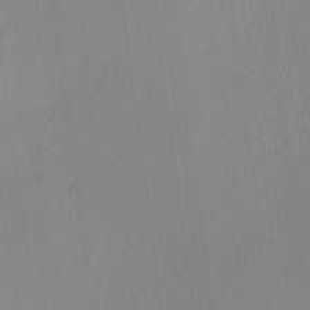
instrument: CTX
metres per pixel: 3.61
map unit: HNhu
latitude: 7.7827
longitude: 12.5196
